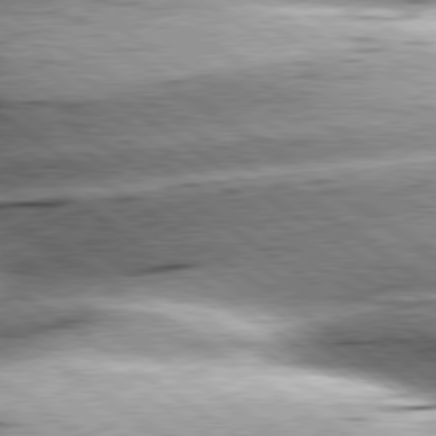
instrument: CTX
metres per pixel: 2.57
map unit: lApd
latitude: 79.6505
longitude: -155.1403
